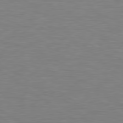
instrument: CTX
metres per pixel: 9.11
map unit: lApd
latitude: 79.1970
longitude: -90.5735
